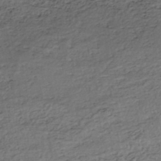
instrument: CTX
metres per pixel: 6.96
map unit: eHh
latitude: -45.7289
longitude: -28.5734
